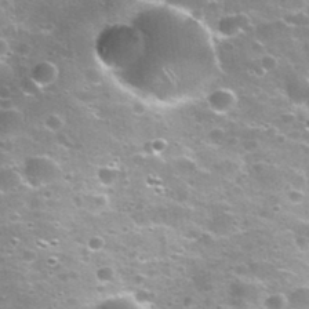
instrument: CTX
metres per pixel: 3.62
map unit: Nhu
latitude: 31.8206
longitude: -53.6316
